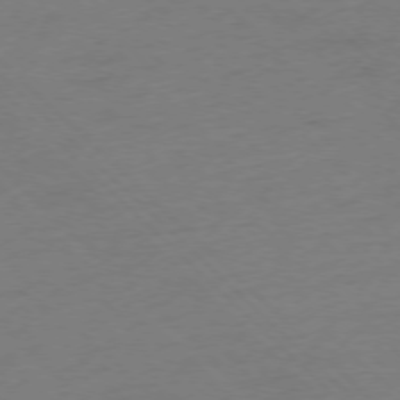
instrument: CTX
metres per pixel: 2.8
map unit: Ap
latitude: -77.0486
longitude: -57.6504
